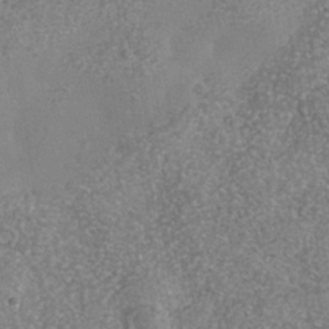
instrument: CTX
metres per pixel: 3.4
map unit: Nhe
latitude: -36.0472
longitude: -130.1200
